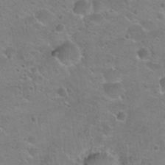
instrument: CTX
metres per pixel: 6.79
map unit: Hto
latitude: 22.4790
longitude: -50.0255
